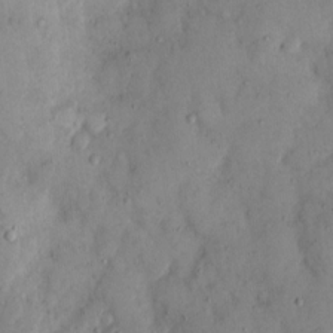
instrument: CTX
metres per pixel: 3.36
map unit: eHh
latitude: 11.5938
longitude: -62.1956
